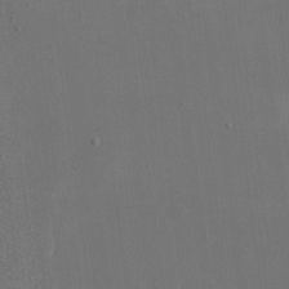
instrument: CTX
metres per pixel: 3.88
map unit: eHh
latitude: 19.2537
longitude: -68.7624
